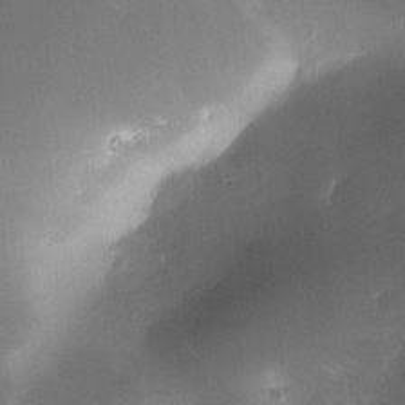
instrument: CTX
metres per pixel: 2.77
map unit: Ave
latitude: -10.5952
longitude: -122.4979
